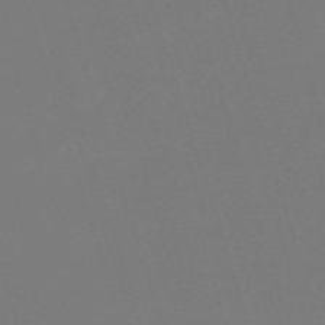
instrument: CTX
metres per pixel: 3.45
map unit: eHh
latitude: -62.9541
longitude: 51.1998
